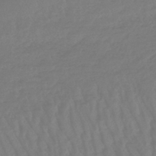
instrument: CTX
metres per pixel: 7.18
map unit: lHb
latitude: -45.5210
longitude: 70.6519
